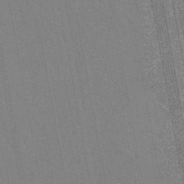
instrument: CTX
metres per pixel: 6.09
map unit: lHb
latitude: -48.0283
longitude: 73.5399
